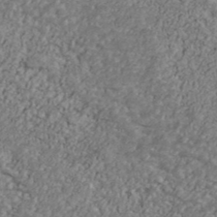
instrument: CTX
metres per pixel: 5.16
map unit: Ave
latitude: 41.0458
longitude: -111.4427
